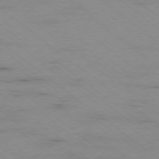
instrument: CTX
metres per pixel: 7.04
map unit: Ap
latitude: -79.0297
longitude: -100.4979
